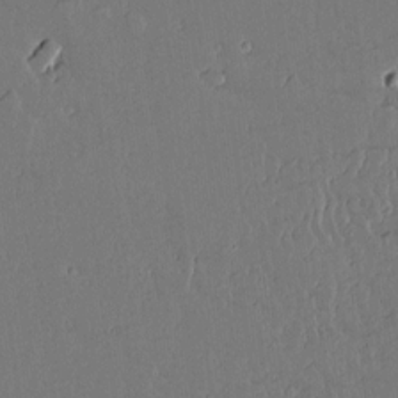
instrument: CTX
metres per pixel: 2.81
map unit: lAvf
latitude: 15.2348
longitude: -127.2726
